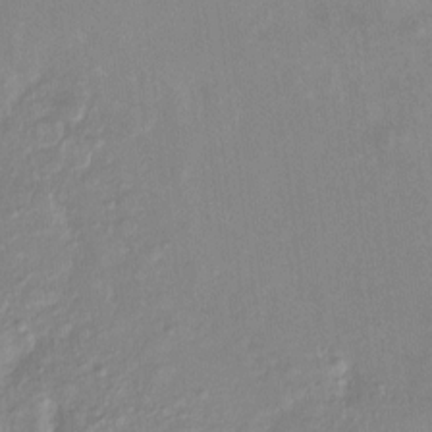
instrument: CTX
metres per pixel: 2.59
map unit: Ht
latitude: -13.6344
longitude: -58.0633
